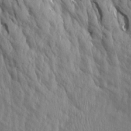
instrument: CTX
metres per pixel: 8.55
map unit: Aa
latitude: 19.4237
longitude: -147.0270
